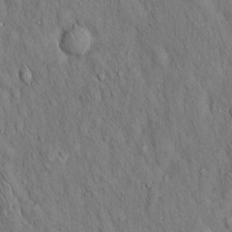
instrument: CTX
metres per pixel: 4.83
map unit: Hto
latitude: 15.7639
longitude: -58.4223
